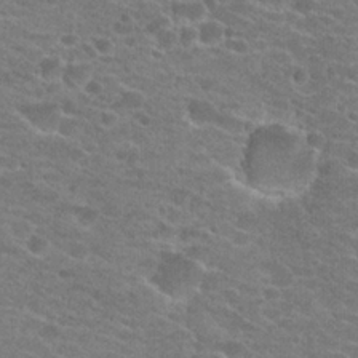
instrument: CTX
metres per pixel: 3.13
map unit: Hto
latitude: 22.4412
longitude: -43.5371
